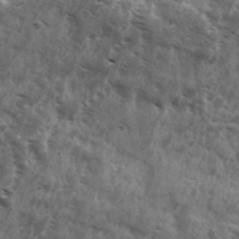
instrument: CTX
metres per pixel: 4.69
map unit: Ave
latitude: 17.8772
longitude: -131.8017
